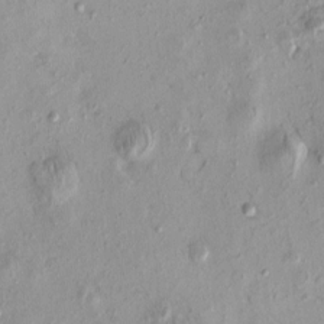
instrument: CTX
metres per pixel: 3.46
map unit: eHh
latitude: -0.1606
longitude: 15.3510
